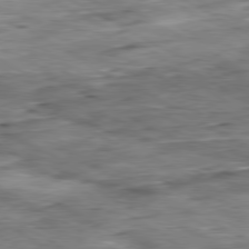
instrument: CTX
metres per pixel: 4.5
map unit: Ap
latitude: -80.6897
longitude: -84.1011
